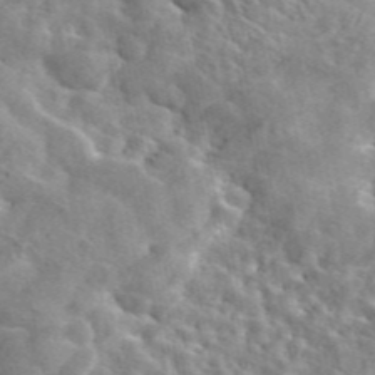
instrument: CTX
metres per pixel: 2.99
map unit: eAb
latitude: 44.7813
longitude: 113.5966
